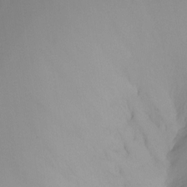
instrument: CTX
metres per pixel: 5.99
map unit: Ht
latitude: -8.1606
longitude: -30.2145
